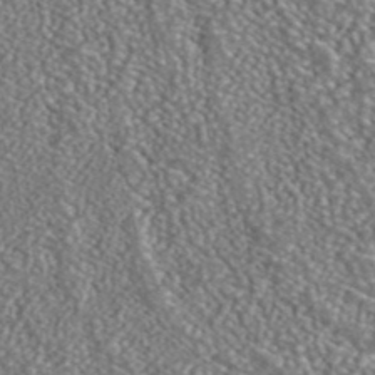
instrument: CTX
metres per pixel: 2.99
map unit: ANa
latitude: 41.9906
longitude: 26.1416
